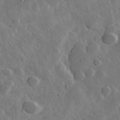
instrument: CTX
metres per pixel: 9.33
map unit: lHvf
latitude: 33.6694
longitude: -87.5182
